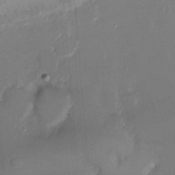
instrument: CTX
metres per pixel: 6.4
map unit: Ht
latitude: -6.0850
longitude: -26.2145
